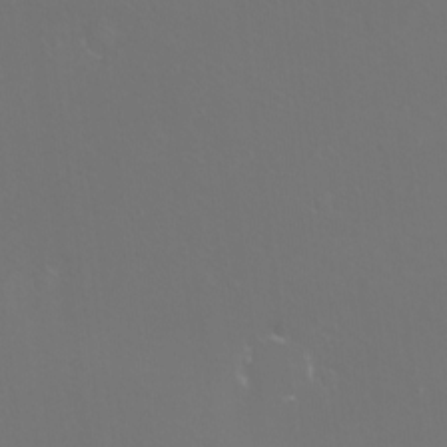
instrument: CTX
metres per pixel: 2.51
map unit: eHh
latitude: -10.9542
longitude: -65.3293
